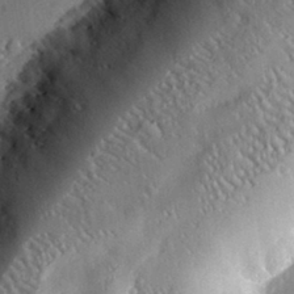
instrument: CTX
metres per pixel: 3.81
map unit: lHvf
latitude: 32.2711
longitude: -85.2348
